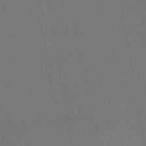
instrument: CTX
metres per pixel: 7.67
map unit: HNhu
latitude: -48.3496
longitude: 100.3873
